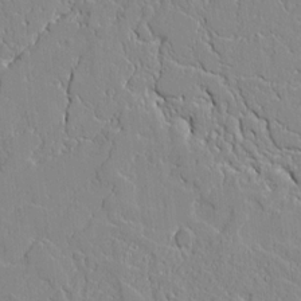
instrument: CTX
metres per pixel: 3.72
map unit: Aa
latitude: 10.6491
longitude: -129.4804
